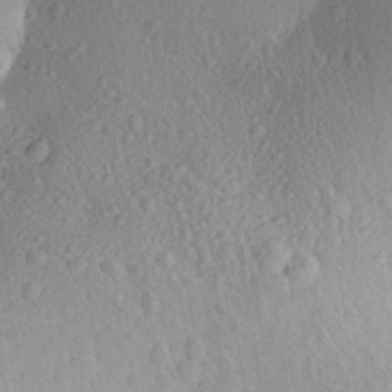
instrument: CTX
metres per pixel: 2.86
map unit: Aa
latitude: 27.7072
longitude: -144.0444
